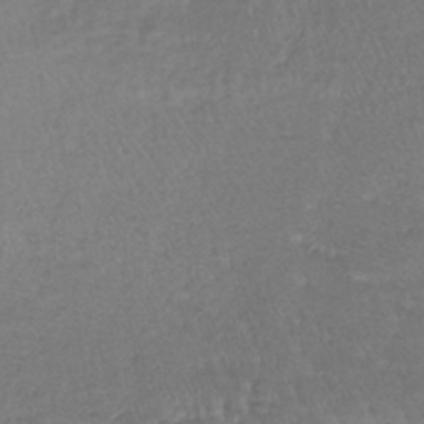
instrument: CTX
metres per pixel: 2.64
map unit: lHb
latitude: -41.9178
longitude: 64.5385
